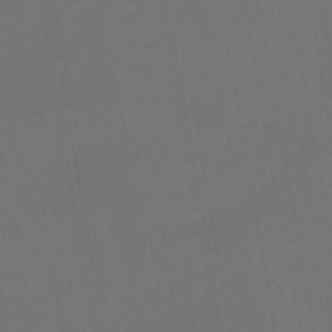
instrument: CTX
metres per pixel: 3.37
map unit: HNhu
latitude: -48.5763
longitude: 99.8611
